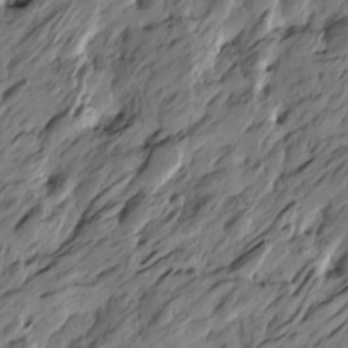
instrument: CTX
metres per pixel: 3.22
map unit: Htu
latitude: -5.8233
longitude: -178.8191
